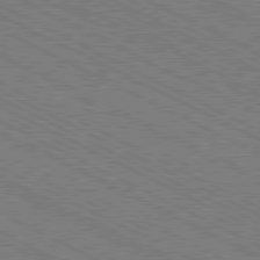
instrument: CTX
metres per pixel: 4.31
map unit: Hpe
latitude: -81.2565
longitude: 21.2376
